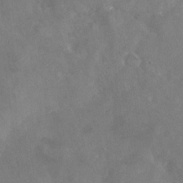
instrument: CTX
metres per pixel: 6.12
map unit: Nhu
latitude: -24.1795
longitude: -57.4237
